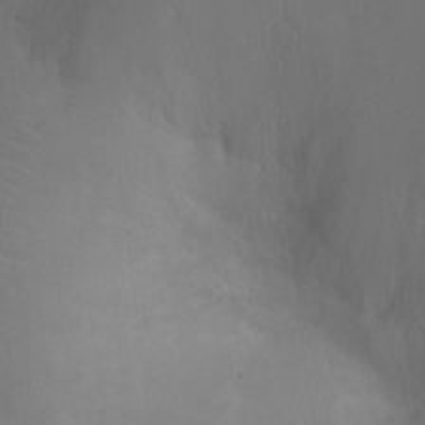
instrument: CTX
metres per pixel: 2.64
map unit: Ht
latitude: -2.8407
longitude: -16.2712
